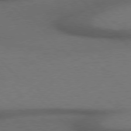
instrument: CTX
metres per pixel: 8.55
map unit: Hpe
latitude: 76.8947
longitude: -156.1388
